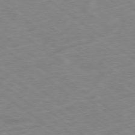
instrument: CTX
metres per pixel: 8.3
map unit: Hpe
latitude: -79.0675
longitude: -14.4601
